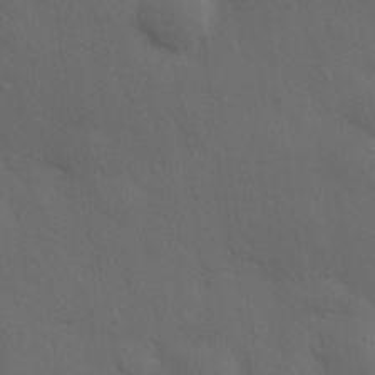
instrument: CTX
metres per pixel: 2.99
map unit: Hve
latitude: 19.4615
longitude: 150.4629
